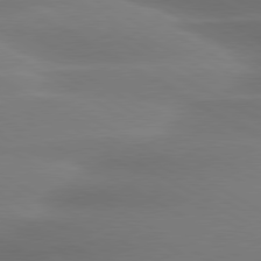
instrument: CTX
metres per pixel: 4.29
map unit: lApd
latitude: 79.9339
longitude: -124.6301
